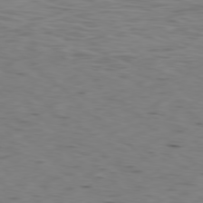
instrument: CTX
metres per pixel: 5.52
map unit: Ap
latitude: -78.2550
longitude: -75.2726
